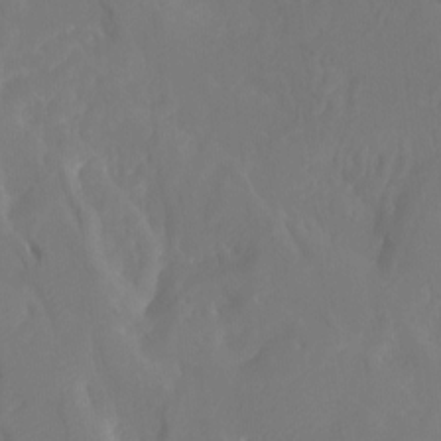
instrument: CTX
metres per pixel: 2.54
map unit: Htu
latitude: -7.7288
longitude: -47.7828
